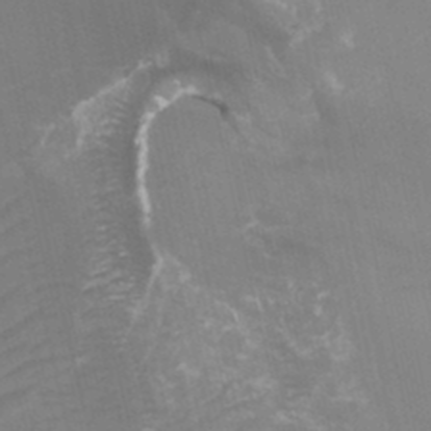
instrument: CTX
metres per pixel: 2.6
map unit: Ht
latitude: -4.1416
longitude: -27.3104
